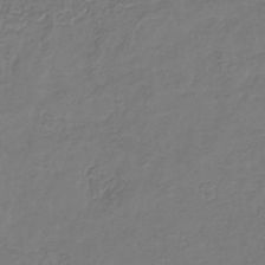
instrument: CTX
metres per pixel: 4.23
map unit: eHb
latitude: -31.2943
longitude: 73.2376
